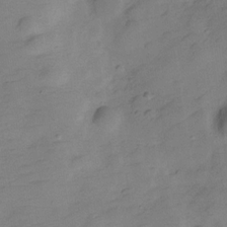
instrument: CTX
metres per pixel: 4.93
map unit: Hve
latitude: -28.0094
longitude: 92.5385
